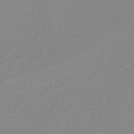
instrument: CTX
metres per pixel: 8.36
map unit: HNb
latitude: -44.3684
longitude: 53.8233
